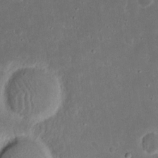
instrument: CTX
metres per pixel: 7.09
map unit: eHh
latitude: 17.1970
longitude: -72.8758
